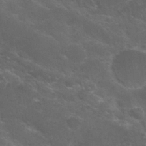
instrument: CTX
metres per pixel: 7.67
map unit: Nhu
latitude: 26.4601
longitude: -51.3481
